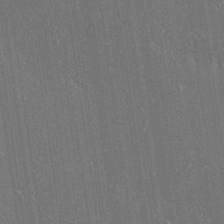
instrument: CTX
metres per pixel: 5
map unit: Ave
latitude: 18.1389
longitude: -139.5938
